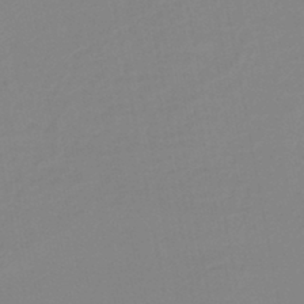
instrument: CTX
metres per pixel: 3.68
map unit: lHb
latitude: -44.8408
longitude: 56.4440
